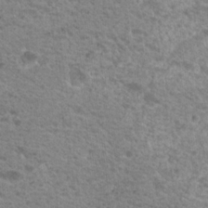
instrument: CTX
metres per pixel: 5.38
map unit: Nhu
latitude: 19.2348
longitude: -31.7450
